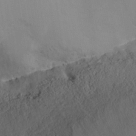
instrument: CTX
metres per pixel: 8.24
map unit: Nhe
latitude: -34.9542
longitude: -130.8569
